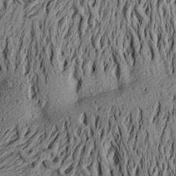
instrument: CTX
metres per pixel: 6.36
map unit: Aa
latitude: 21.1214
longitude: -148.7624
